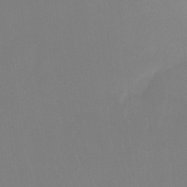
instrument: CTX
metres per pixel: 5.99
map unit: Ht
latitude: -15.4077
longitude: -48.5357
